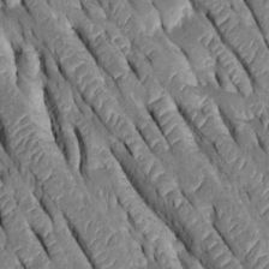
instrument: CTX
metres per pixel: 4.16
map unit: Htu
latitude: -0.1795
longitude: 148.2929
